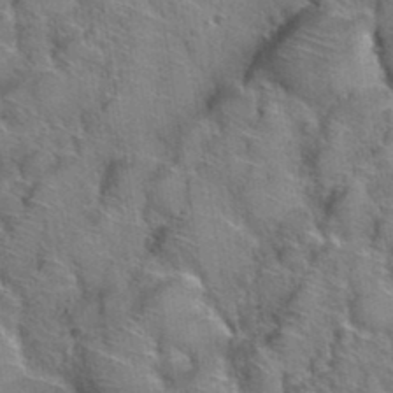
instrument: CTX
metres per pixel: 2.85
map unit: Hto
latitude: 38.7813
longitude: -44.5923
